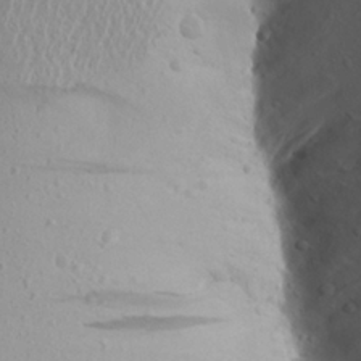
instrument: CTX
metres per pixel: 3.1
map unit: Aa
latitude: 18.9891
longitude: -148.3089
